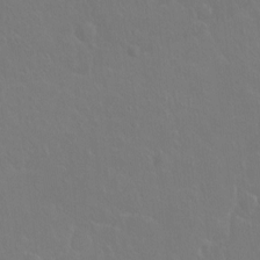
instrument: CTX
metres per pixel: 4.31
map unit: Hto
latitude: -3.5588
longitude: -35.4615
